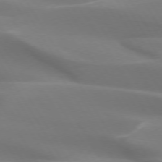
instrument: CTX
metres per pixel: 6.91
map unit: lApd
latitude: 73.3482
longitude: -50.3089
